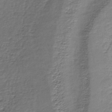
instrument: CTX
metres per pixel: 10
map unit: lHb
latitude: -35.7478
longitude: 62.2172
